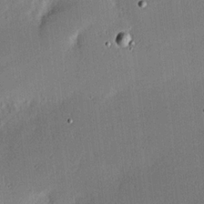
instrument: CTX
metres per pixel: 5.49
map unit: Hve
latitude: 17.7261
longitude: 150.2739
